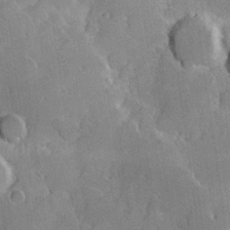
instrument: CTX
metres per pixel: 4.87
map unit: Hve
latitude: 23.5182
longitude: 147.4643
